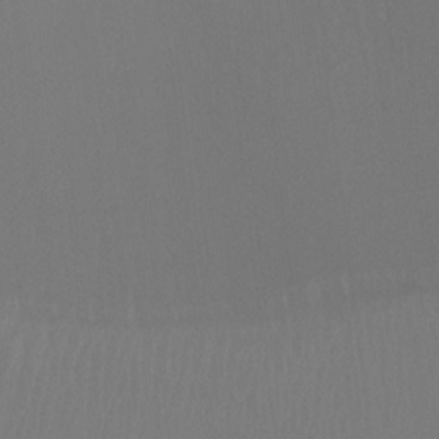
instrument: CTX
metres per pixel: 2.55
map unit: Ht
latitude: -8.9164
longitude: -33.7261
